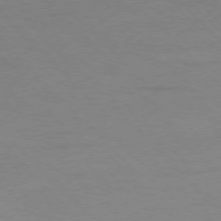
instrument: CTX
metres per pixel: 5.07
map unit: Ap
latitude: -77.1809
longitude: -69.7828
